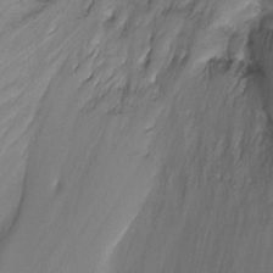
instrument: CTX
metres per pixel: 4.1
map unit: Ht
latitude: -11.0298
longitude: -44.1200
